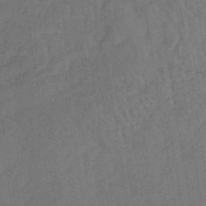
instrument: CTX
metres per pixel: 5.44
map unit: lHb
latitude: -39.7856
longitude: 62.5007
